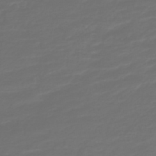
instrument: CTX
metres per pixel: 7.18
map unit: HNb
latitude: -47.4454
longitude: 55.1242
